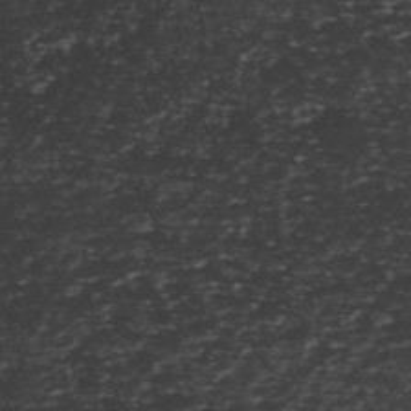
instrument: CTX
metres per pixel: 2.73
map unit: ANa
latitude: -40.8030
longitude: 102.9542
